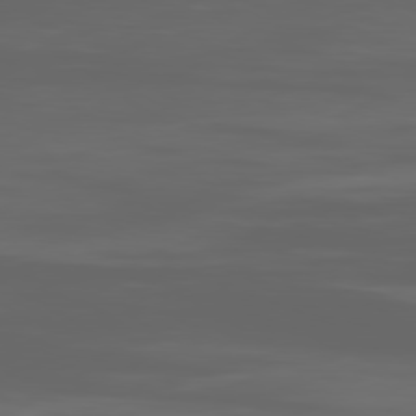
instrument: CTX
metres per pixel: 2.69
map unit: Ap
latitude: -79.9556
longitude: -93.5938
